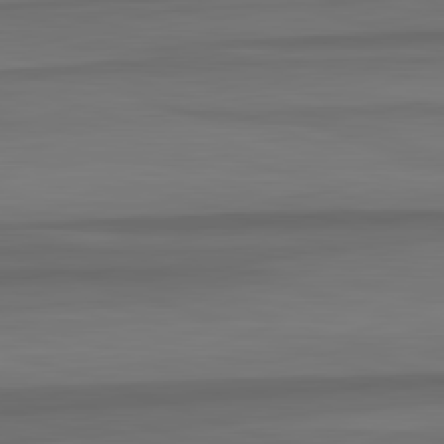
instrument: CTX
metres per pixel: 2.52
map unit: lApd
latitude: 82.8757
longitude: 176.3117
